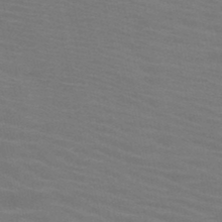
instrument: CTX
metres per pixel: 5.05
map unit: HNb
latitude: -46.3117
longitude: -46.9892
